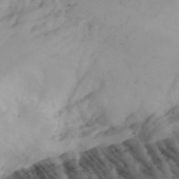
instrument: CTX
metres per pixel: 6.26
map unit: Aa
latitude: 24.7435
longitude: -131.5749
